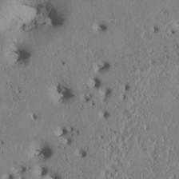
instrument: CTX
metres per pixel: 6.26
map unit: Htu
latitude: 3.0647
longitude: 147.8989
